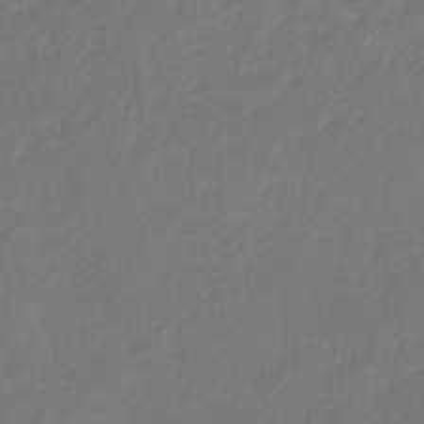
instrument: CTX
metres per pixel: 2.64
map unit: eHb
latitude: -31.4832
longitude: 73.2754
